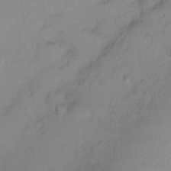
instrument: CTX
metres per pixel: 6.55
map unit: Ht
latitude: -8.5763
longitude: -34.4412
